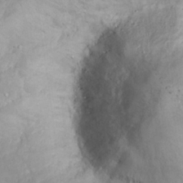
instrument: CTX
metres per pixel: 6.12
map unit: Nhu
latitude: 24.1199
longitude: -59.7828
